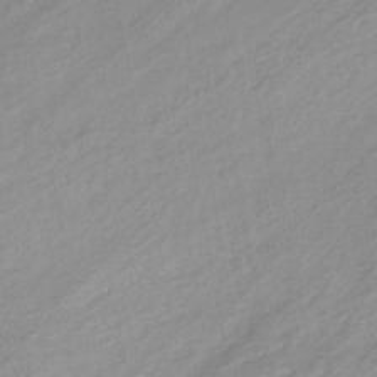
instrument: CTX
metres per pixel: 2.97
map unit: Nhe
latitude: -46.0472
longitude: 152.5573
